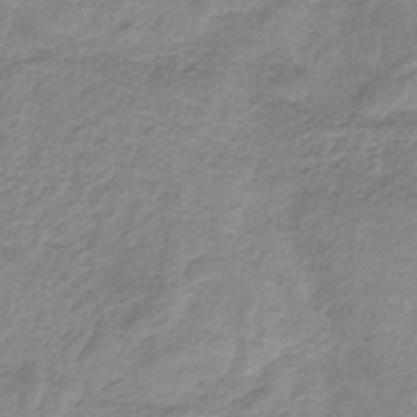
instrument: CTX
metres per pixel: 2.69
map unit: HNb
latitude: -33.1998
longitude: 60.6518
